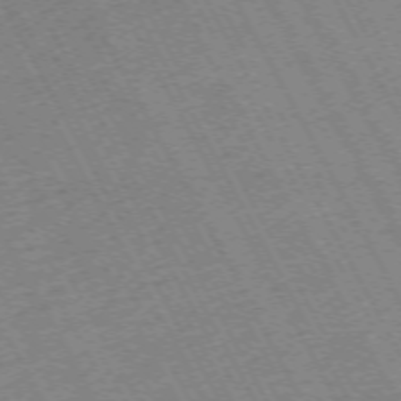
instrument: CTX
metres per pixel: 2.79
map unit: Hpe
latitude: -72.0094
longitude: 11.1620
